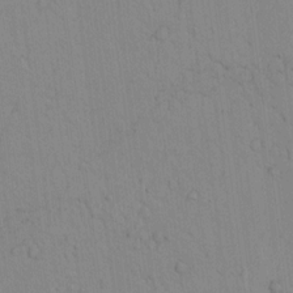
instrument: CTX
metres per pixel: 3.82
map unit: lAvf
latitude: 8.8380
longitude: 168.6707
